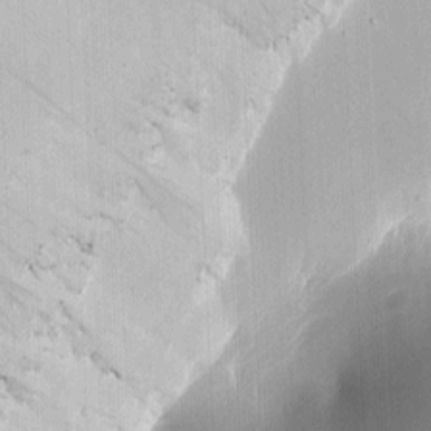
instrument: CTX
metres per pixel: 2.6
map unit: eHh
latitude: 4.2522
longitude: -68.9514
